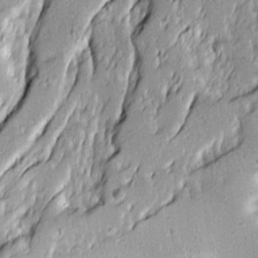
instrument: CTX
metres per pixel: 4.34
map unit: Ave
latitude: 14.1767
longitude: -131.6883
